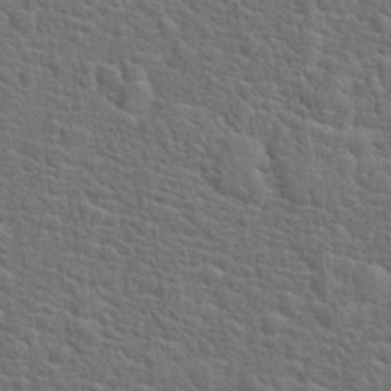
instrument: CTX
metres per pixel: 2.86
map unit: Hto
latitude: 19.1025
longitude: -43.2726
